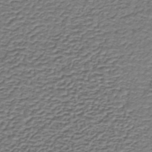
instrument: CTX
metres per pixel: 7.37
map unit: lHb
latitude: -35.4076
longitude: 60.9542
